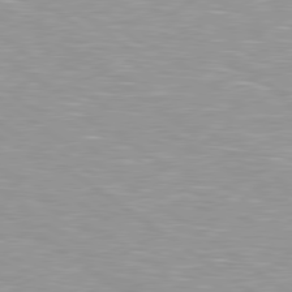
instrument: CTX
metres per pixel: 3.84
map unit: Hpe
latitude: 79.2348
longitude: -153.7450
